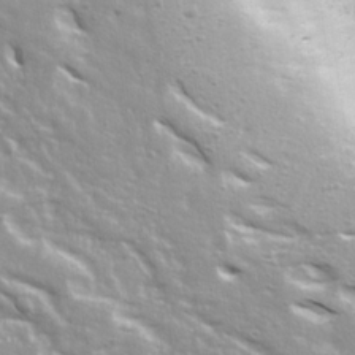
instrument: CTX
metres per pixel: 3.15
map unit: Ave
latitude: 22.1767
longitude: -132.8758
